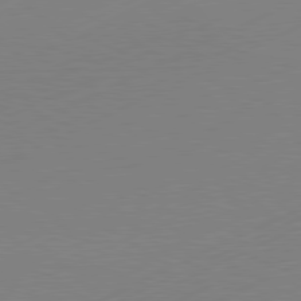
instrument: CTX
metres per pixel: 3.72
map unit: Hpe
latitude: -81.7667
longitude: 12.3495
